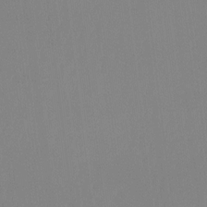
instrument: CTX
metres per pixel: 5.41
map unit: Ht
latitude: -14.8597
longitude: -52.5546
